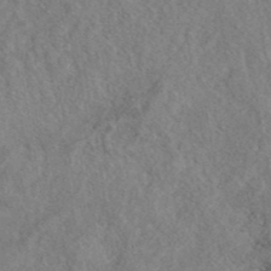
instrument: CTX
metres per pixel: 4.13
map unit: eAb
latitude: 40.1955
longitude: 107.7856
